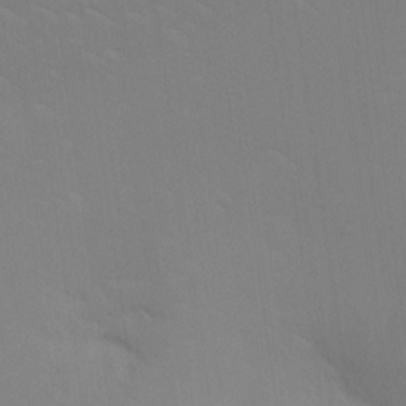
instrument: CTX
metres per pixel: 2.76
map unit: HNhu
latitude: 13.8772
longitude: 13.0487
